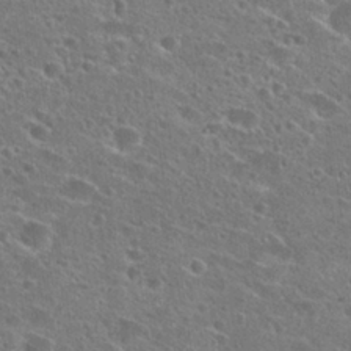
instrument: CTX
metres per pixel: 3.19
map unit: Hto
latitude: 26.3278
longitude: -45.7072
